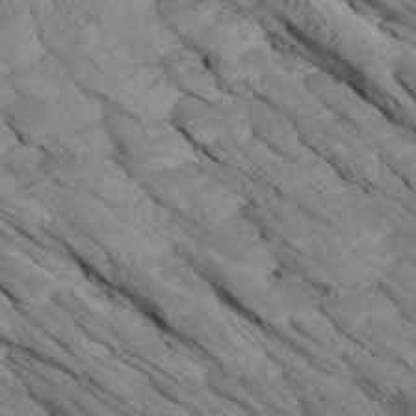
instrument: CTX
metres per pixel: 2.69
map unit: Aa
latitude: 26.9703
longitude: -133.5938
